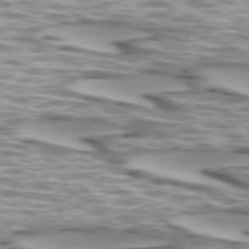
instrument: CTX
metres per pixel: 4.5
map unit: lApd
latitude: 73.4427
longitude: -56.9513
